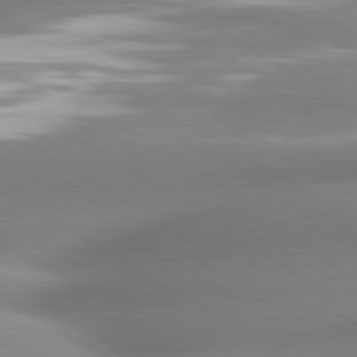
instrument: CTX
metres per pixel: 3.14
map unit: lApd
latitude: 80.4601
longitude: -161.4048
